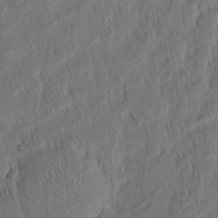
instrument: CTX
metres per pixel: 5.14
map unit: eHh
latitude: 5.8205
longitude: -76.8947
